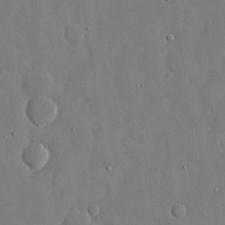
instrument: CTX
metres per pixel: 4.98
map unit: eHh
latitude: 15.3860
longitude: -70.8758
